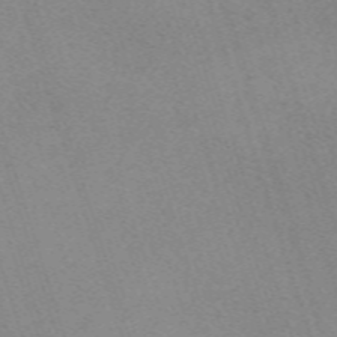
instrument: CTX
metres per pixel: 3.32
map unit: eHh
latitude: -62.3306
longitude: 49.9178
